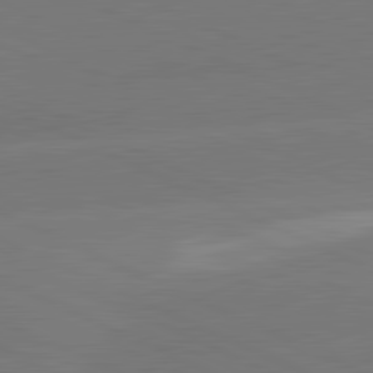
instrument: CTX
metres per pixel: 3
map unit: lApd
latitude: 81.5938
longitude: -154.7057
